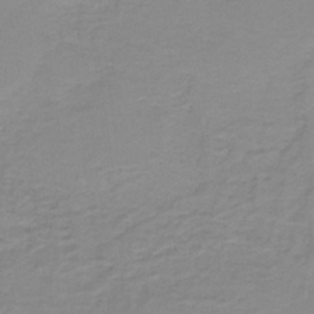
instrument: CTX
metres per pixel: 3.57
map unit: eAb
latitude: -37.2942
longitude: 53.1431
